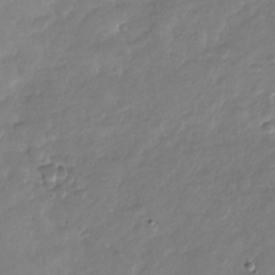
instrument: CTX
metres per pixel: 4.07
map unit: Nhu
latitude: -28.8597
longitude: -62.2145
